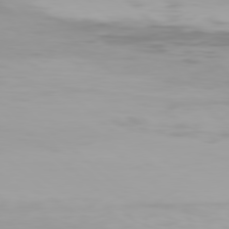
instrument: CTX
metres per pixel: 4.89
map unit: Hpe
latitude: 77.8961
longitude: -135.3481
